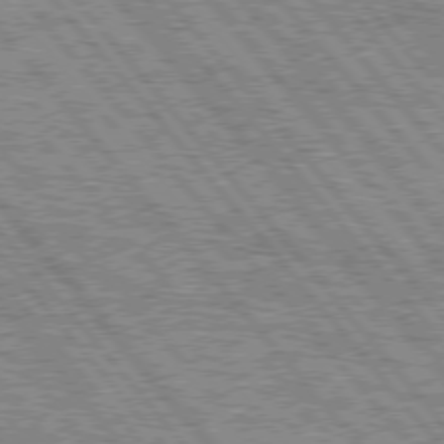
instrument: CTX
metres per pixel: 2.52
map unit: Hpe
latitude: 75.4238
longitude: -126.0255
